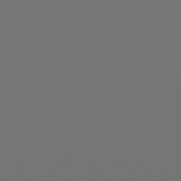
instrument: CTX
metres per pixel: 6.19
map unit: Hpe
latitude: 76.4223
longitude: -127.7450
